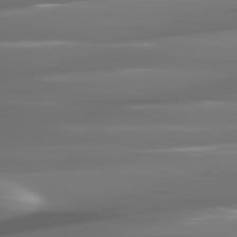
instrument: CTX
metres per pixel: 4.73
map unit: lApd
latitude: 81.1781
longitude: -141.8961
